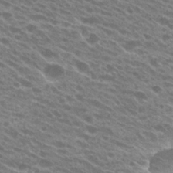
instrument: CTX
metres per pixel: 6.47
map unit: Hto
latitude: 25.1781
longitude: -41.5749
